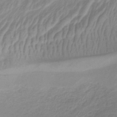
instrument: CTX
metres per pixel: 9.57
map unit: HNb
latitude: -34.6518
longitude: 53.2753
